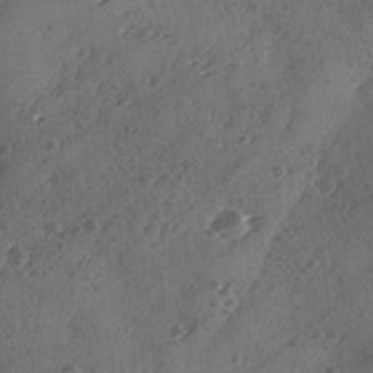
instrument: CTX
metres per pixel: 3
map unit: Ave
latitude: -9.3321
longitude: -118.4223
